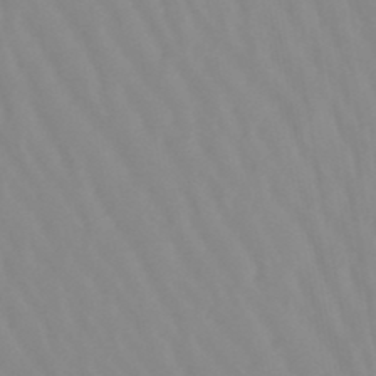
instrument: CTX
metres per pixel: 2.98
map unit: lHb
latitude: -48.7275
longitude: 74.1795
